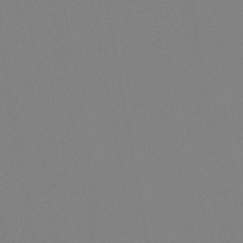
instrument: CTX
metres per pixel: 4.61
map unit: lHb
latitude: -46.3873
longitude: 68.6329
